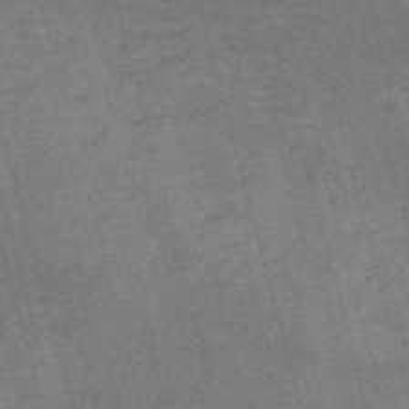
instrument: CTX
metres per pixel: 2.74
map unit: Nve
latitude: -59.6721
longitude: 63.7477
